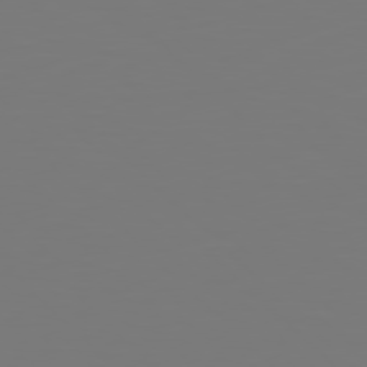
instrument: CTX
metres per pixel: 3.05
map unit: Hpe
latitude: 77.4993
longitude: -176.9702
